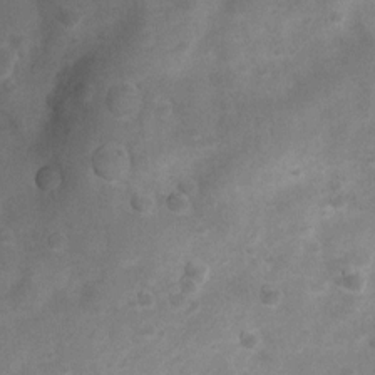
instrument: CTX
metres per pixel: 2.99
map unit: Nhu
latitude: 6.8758
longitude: -23.1214
